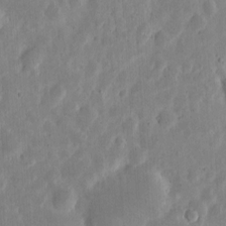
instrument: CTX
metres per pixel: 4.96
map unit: eHh
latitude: 6.4790
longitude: -70.6301
